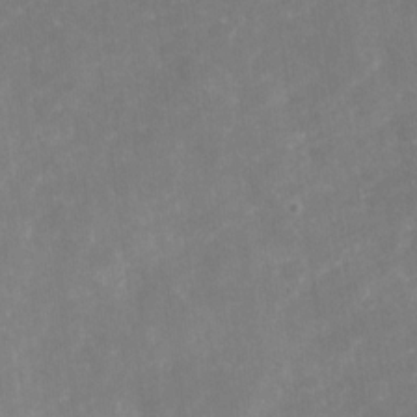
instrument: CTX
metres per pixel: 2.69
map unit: Nhu
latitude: -29.1053
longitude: -64.4979
